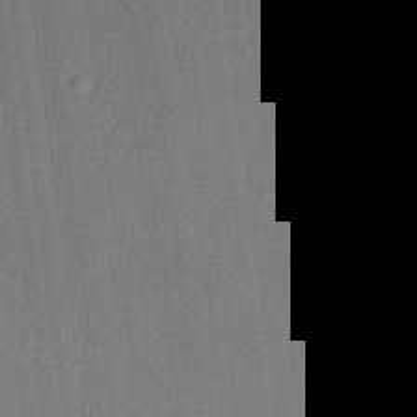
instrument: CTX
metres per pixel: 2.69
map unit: lHvf
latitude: 21.1026
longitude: 141.8233
